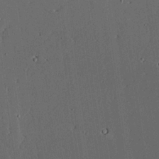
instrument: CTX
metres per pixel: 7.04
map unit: lAvf
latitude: 24.7624
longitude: -111.2915
